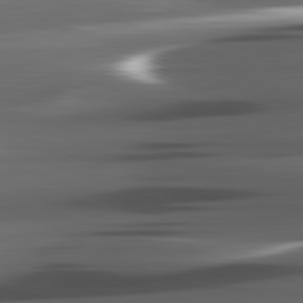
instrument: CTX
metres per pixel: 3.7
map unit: lApd
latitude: 82.1011
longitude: -140.4223
